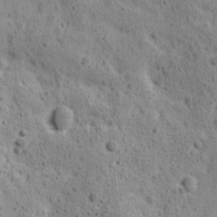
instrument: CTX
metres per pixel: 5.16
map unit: Ave
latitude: 11.3671
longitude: -105.9150
